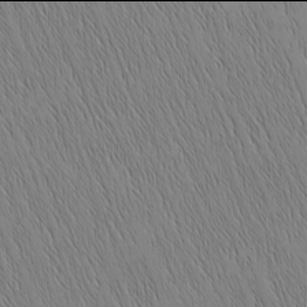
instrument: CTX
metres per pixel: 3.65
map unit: Nhu
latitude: -6.0094
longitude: -151.7449
